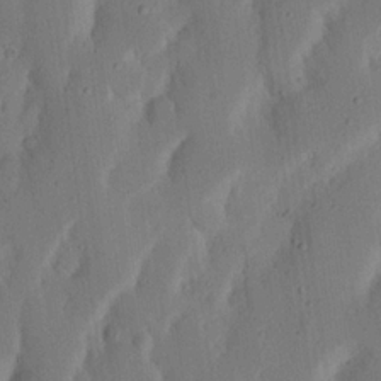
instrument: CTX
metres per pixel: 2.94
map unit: Nhu
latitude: 20.1956
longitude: -74.9703
